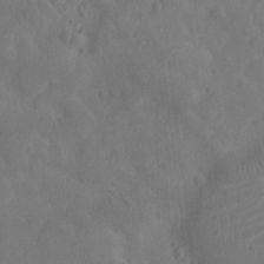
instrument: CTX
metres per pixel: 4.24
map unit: Nhu
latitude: -10.7463
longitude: -21.4049
